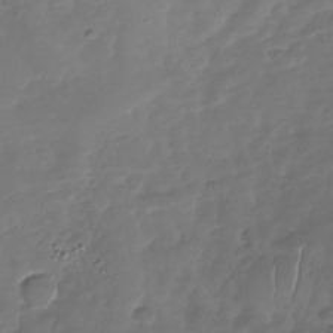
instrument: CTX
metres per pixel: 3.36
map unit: Nhu
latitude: -30.3117
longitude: -59.3482
